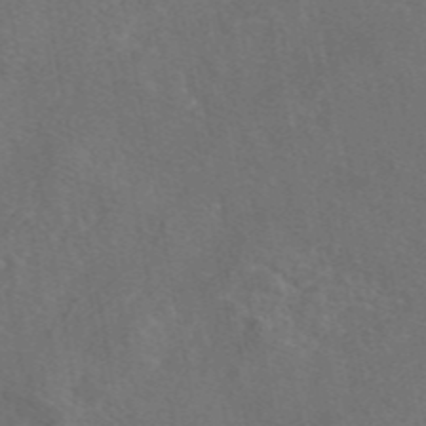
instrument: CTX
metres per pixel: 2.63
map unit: eAb
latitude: 46.0633
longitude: 108.1228
